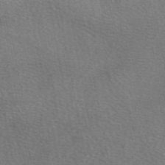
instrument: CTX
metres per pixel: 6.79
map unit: eAb
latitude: 49.6316
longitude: 115.4832
